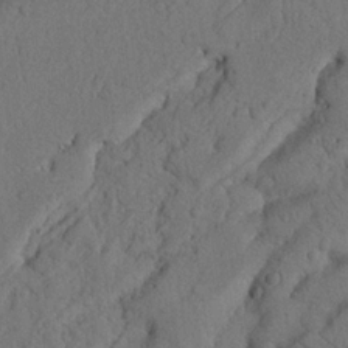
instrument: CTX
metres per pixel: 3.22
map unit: Nhu
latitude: 21.3104
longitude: -75.6316
